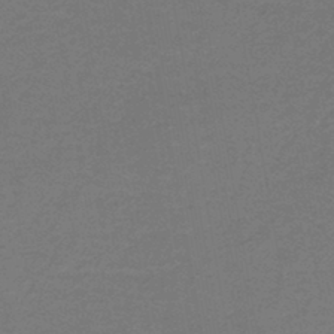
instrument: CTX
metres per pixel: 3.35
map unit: lHb
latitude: -43.6154
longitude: 54.1606
